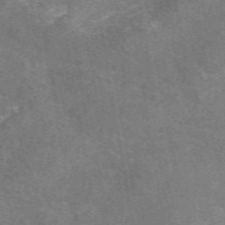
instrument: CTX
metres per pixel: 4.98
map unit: eAb
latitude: 50.1011
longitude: 115.7855
